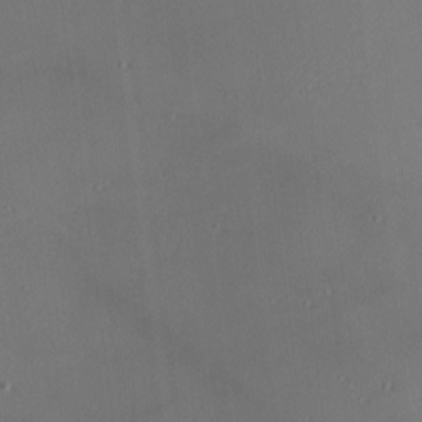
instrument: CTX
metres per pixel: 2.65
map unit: Nhu
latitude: 0.1389
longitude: -77.5749
